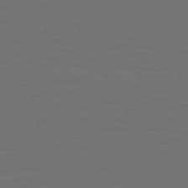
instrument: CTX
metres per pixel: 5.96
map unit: Hpe
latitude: 76.8947
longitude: -135.9528
